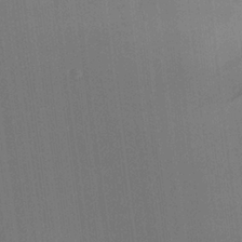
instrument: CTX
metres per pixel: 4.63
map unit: Aa
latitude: 23.9150
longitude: -135.9906
